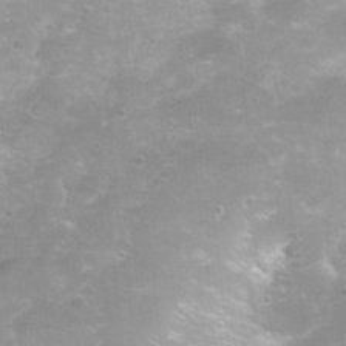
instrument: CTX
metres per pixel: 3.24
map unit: Ht
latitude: 4.8380
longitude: -20.8380
